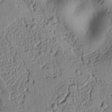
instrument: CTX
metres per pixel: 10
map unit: Ht
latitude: 8.5735
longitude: -75.6694
